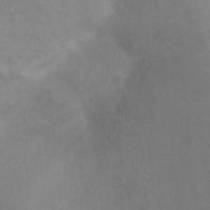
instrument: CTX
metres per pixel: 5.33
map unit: Ht
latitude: 1.5938
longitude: -25.8016
